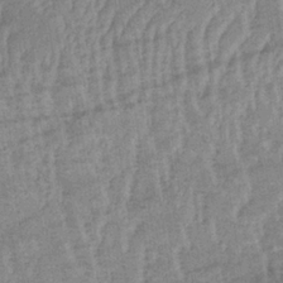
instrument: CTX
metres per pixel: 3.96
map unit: lHb
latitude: -33.9178
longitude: 70.6519
